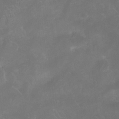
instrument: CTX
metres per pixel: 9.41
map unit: eHh
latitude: -8.0094
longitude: -68.6868
